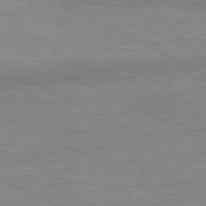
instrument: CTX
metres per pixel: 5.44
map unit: Ap
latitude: -80.9731
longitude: -85.4615
